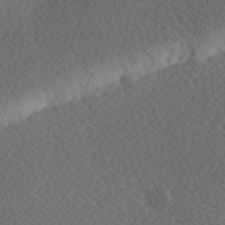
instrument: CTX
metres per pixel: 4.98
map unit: Hve
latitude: 13.9150
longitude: -91.4426
